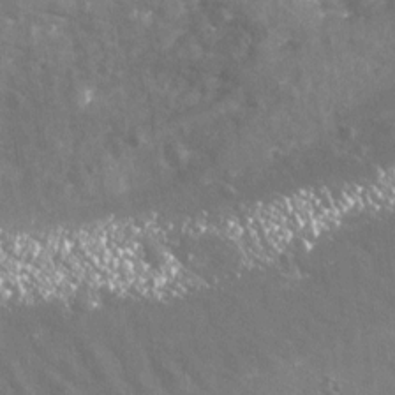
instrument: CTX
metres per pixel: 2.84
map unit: Nhu
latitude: -19.5399
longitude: -56.9513
